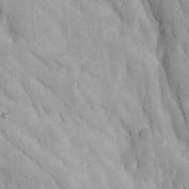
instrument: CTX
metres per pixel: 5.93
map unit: Ave
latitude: 22.9514
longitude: -134.2522
